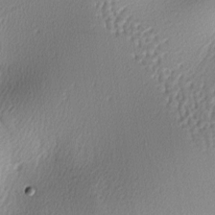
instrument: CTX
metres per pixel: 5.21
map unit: lAa
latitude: -5.7666
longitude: -123.0647
